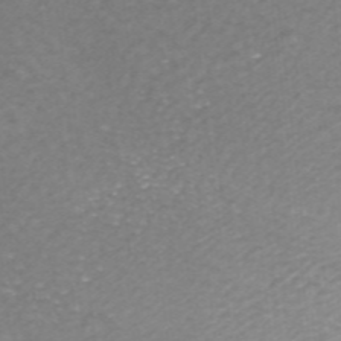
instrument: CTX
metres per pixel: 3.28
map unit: ANa
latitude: 42.8947
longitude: 25.9745
